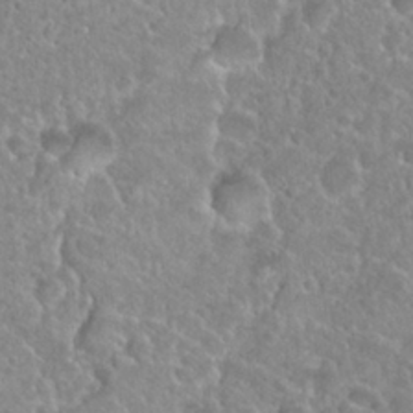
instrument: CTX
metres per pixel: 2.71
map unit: Nhu
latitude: 27.6694
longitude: -52.6302
